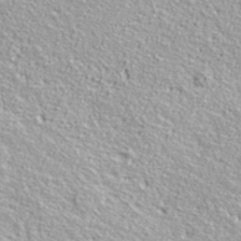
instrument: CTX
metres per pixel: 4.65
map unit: ANa
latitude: 36.9514
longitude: 14.2929
